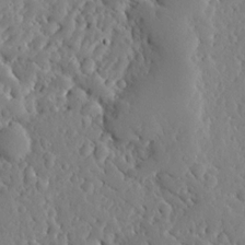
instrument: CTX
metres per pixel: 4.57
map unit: Ave
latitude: 12.9703
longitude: -136.4601
